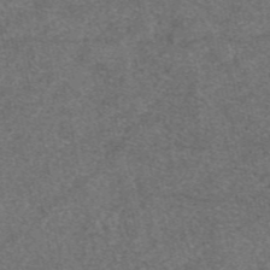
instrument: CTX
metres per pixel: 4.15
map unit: eAb
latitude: 47.9150
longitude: 108.5007
